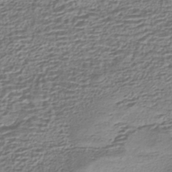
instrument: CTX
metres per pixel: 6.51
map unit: HNhu
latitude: -43.8989
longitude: 102.4440
